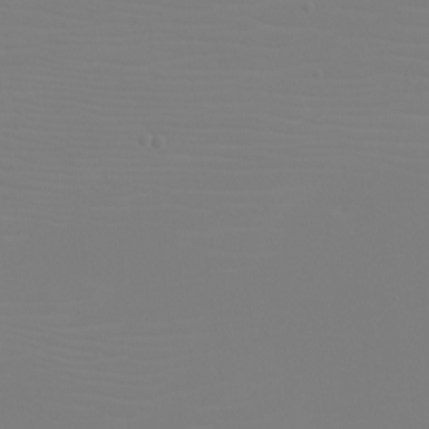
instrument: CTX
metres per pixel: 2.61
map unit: eHh
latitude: -5.5777
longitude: -84.1200
